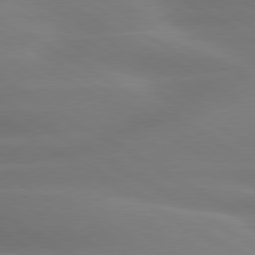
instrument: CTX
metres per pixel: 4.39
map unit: lApd
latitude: 79.9150
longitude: -124.1388
